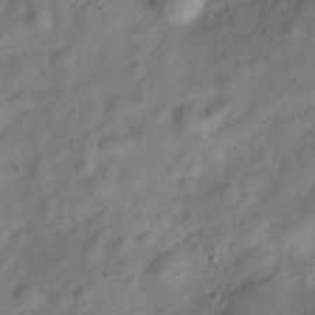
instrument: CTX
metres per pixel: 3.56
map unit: Hve
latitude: -29.1053
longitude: 93.3888
